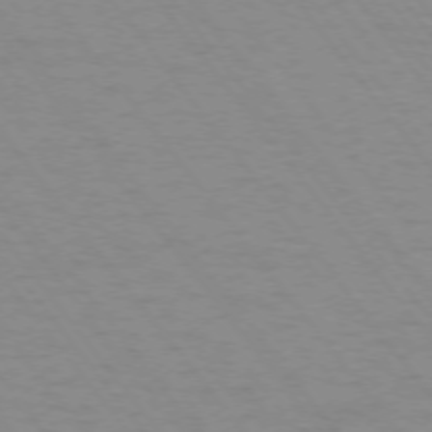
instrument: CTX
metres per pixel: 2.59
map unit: Ap
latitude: -75.3510
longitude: -69.9528
